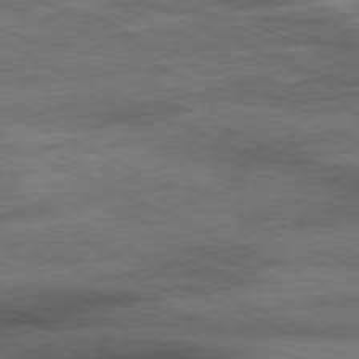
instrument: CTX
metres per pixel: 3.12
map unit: Ap
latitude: -81.1053
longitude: -91.2159
